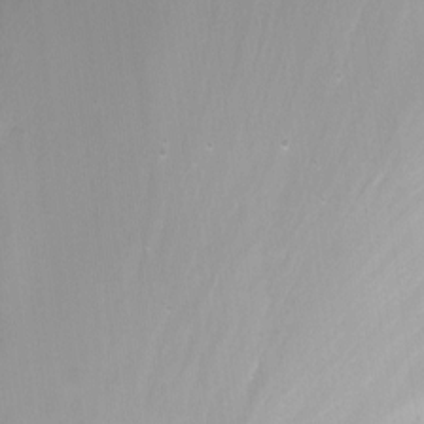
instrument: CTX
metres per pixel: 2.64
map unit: Nhu
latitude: -12.8219
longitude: -58.2523
